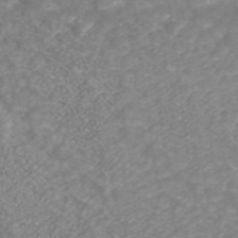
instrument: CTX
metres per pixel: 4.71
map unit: ANa
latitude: 43.2159
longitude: 25.6533
